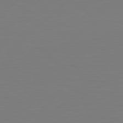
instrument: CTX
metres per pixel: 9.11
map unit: Hpe
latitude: 78.4790
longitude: -122.3845
